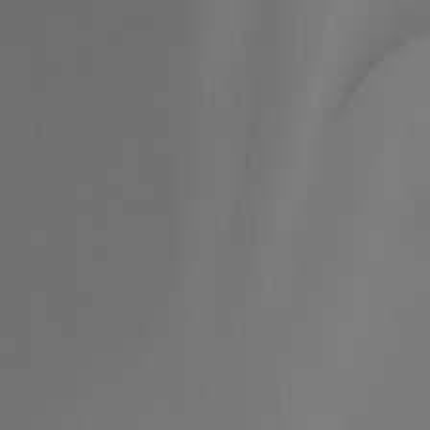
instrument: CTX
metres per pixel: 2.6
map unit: Ht
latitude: -9.3698
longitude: -46.4034
